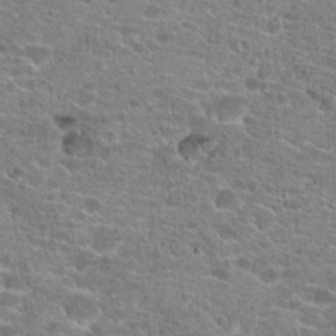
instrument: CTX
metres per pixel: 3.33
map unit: Hto
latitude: 21.1403
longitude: -42.4034
